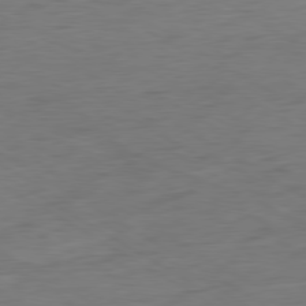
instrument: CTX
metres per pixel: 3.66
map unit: Hpe
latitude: -80.4062
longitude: 24.0661
